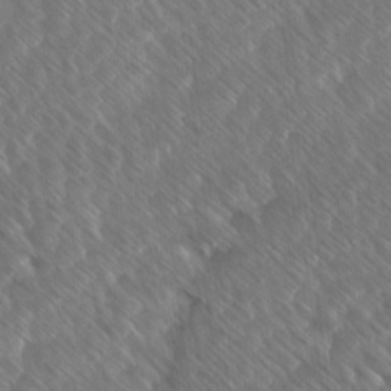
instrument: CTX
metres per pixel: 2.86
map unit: Ave
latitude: 8.0444
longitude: -106.3845
